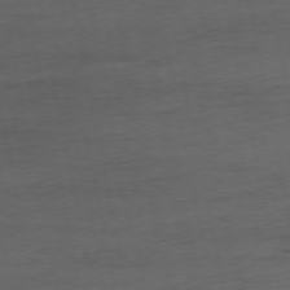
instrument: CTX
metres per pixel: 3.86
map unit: Ap
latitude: -76.5196
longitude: -72.7625
